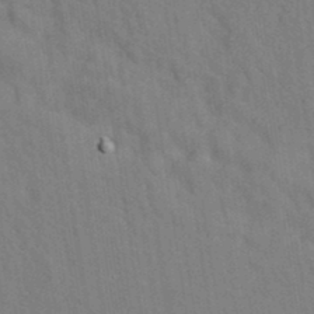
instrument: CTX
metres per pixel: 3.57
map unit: eAb
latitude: 34.7435
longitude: 109.9367
